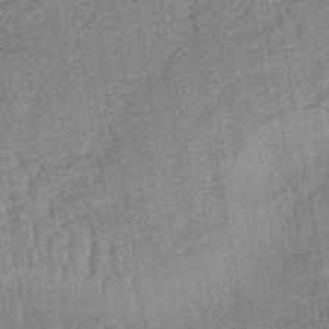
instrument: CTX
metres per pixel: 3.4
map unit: lHb
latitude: -43.4832
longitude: 80.4440
